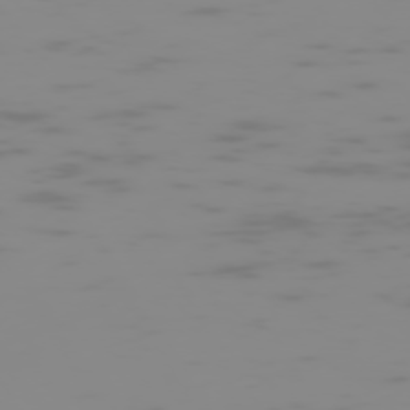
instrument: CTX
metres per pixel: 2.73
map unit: Hpe
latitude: -74.3496
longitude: 5.9178
